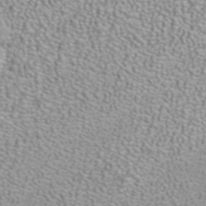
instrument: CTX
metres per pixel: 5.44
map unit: ANa
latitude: 39.9528
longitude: 23.1620
